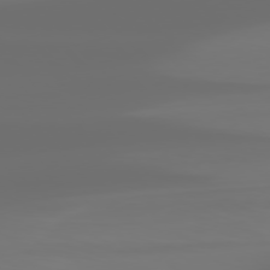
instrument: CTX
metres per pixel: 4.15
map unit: Hpe
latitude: 76.6868
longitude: -133.4615
